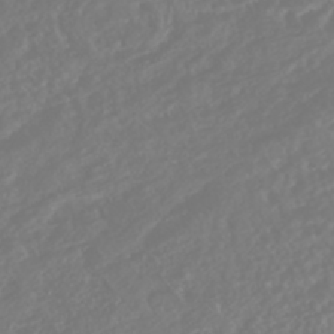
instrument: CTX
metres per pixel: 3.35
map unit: HNhu
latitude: -45.4643
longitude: 104.0094
